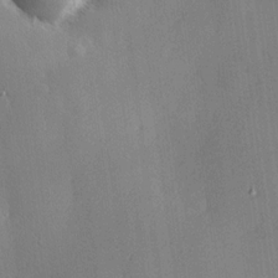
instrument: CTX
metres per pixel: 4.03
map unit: Hve
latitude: 18.6679
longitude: 150.4440
